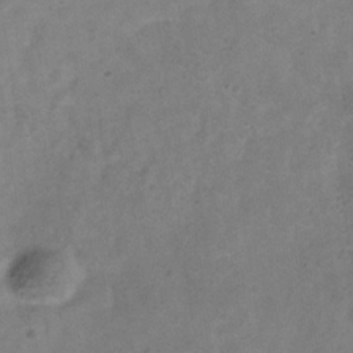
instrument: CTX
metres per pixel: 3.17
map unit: Hve
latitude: -34.1984
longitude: 89.9367
